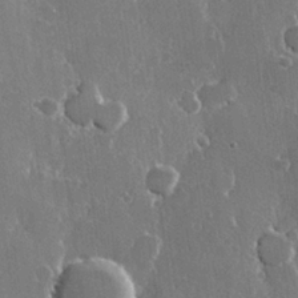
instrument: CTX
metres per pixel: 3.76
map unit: Hve
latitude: 22.6490
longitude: 147.7666
